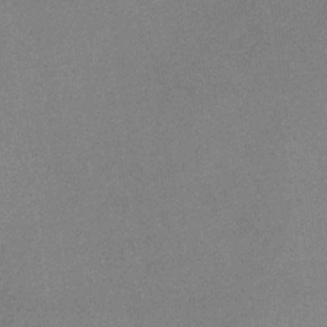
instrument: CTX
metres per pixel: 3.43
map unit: lHb
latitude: -36.4440
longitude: 68.4629
